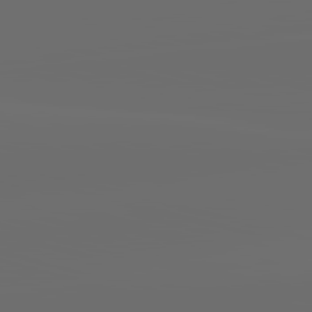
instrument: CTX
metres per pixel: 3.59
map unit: lApd
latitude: 83.8205
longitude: -128.6301
